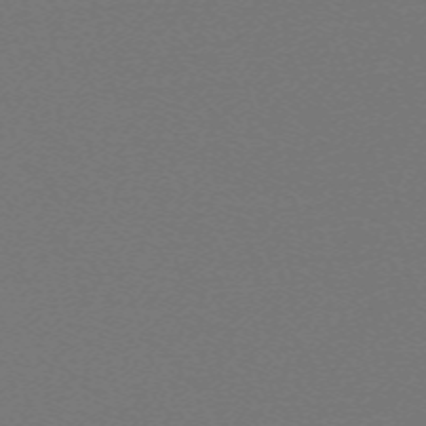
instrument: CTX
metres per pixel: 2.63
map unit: eHh
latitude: -63.5021
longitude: 52.8974
